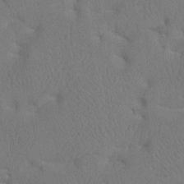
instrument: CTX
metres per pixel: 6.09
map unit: Htu
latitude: -7.8611
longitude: -33.8205
